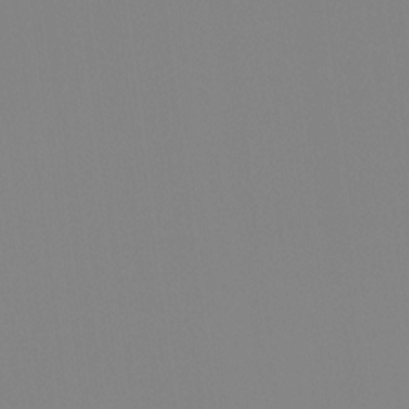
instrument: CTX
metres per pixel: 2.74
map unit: Hto
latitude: -8.0283
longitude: -47.7828
